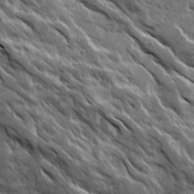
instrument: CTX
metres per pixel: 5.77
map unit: Ave
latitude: 19.3481
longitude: -134.2144
